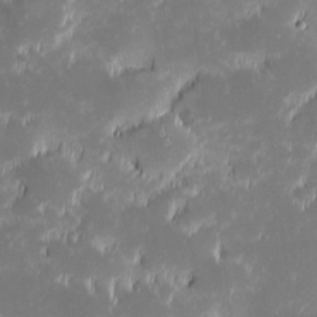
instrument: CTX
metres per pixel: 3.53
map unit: eHh
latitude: -1.5399
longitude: -84.4034
